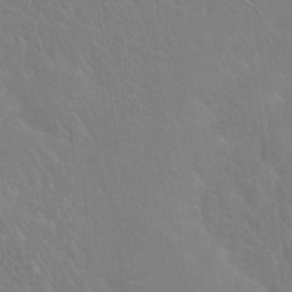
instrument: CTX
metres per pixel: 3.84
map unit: Hto
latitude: 19.3859
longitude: -40.0444
